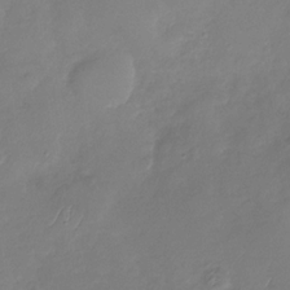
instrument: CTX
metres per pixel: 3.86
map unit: Nhu
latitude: -29.2376
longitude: -60.0633
